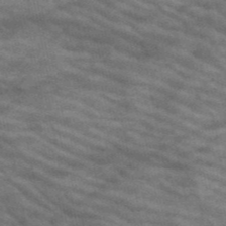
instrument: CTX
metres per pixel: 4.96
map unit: HNb
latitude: -52.6140
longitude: -43.1970
